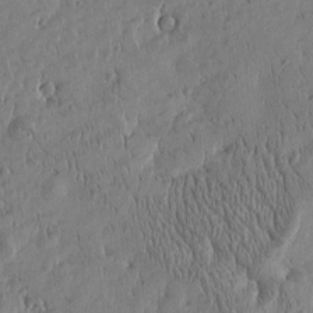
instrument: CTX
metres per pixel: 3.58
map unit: Htu
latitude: -4.8597
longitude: 174.8974
